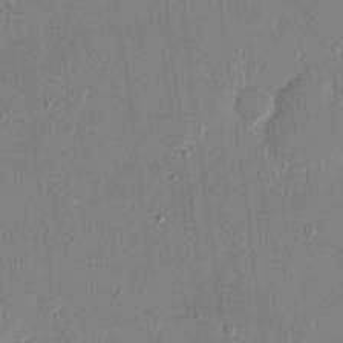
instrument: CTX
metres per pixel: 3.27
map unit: eHh
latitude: 14.6113
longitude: -70.0444
